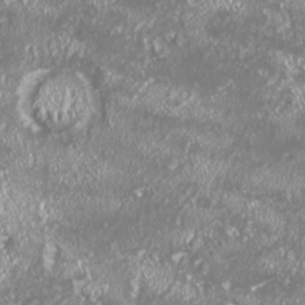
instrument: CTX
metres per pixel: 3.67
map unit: HNhu
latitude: -2.6329
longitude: 11.1620
